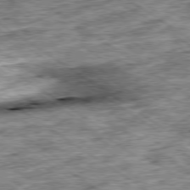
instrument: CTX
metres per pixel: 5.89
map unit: Ap
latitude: -79.4265
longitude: -75.0270
